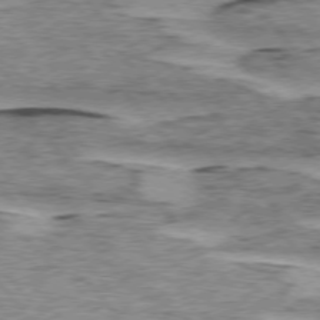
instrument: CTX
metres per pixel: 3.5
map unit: lApd
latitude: 75.4804
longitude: -77.6127
